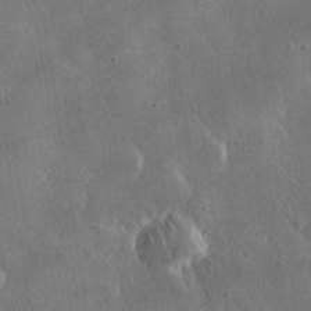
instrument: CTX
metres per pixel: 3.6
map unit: lHvf
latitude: 31.2348
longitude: -92.9513
